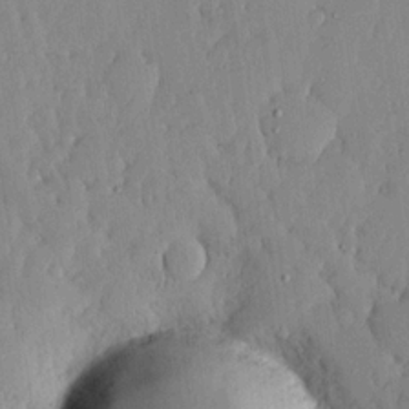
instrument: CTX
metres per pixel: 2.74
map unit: lHvf
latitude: 17.8583
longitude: -116.0255
